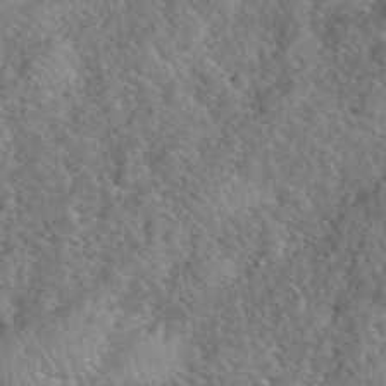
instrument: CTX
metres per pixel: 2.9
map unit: eHh
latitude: 40.7624
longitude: -57.2159
